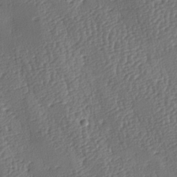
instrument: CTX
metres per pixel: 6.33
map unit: lAa
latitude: -8.5763
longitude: -128.7813
